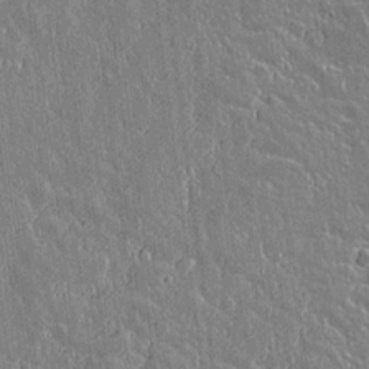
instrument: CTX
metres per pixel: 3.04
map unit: lAvf
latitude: 14.9514
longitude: -128.5168
